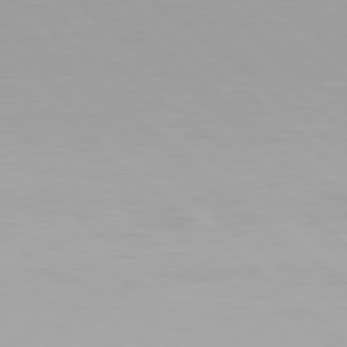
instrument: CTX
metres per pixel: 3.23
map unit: Hpe
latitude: 77.9528
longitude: -133.7261
